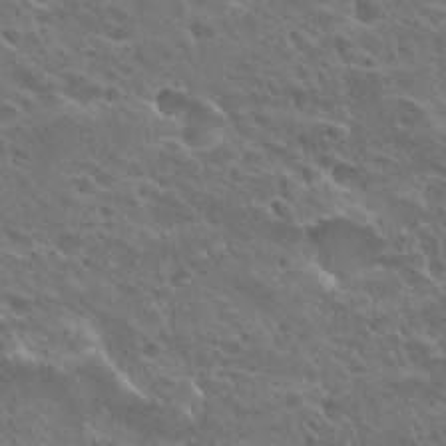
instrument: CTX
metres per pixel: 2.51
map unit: Hto
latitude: 27.8583
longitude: -39.1781
